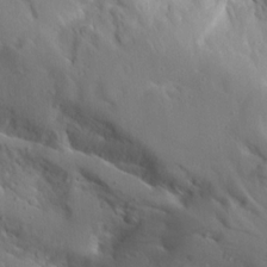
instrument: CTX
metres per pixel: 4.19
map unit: Aa
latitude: 13.2537
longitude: -142.7246
